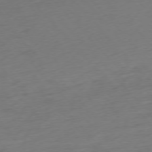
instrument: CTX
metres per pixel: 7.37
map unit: Ap
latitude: -76.2550
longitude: -71.7072
